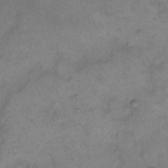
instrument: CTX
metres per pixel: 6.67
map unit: eHh
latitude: 14.2145
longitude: -65.7639
